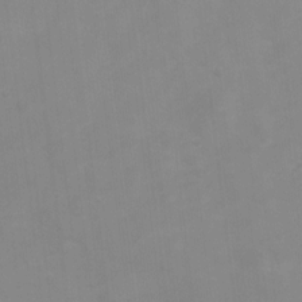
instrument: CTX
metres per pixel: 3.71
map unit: Ht
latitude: 2.5168
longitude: -23.3104
